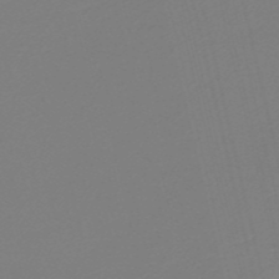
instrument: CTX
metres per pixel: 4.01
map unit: lHb
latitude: -38.5763
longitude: 56.1039
